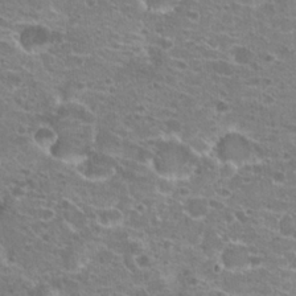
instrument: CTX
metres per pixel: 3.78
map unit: Hto
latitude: 21.2348
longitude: -41.2348
